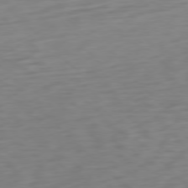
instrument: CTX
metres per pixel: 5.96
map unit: Ap
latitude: -77.5588
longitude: -78.3090
